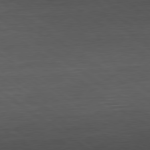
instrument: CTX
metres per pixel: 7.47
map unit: Ap
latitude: -80.5385
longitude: -80.1767
